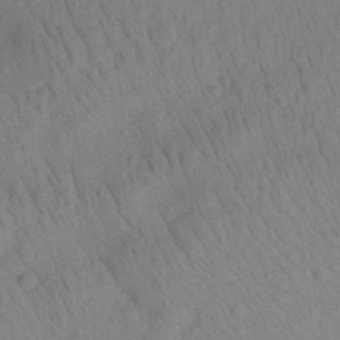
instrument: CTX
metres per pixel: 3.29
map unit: Aa
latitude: 22.9325
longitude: -139.1025
